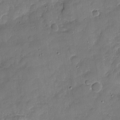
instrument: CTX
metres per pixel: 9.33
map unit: Nhu
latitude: -17.3699
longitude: -57.4615
